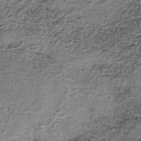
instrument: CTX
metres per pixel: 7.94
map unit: lHb
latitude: -37.8422
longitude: 66.8786
